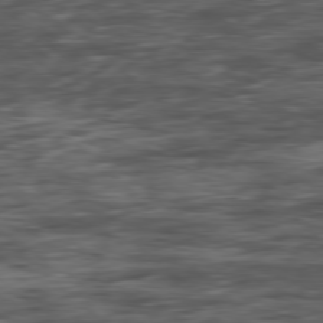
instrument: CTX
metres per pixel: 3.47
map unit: Hpe
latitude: -78.4629
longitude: 15.0865
